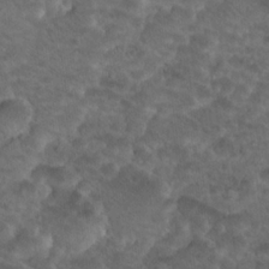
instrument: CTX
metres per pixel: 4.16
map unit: Nhu
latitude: 17.7828
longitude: -33.1781
